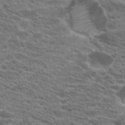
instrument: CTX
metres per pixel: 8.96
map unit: Hto
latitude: 21.1214
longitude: -38.9325
